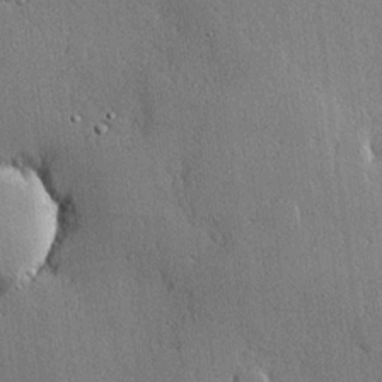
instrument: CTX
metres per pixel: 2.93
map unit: lHvf
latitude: 20.1011
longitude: 145.7289
